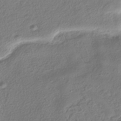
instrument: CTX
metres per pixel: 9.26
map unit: HNhu
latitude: -39.3132
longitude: 101.4454
